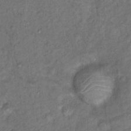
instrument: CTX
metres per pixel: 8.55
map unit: Hto
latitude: 15.8773
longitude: -31.1404
